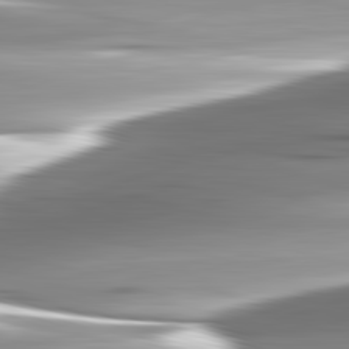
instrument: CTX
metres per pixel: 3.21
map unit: lApd
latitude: 82.7057
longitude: -140.2522
